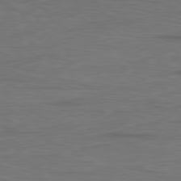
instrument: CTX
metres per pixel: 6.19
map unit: Ap
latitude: -80.2740
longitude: -71.7827
